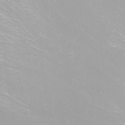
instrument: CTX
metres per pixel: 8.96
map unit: Nhu
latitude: -8.8219
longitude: -81.0458
